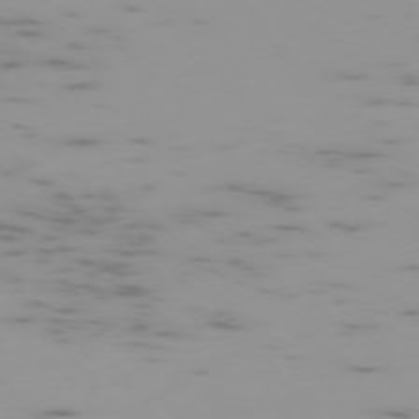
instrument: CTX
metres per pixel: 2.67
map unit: Ap
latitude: -75.6155
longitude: -67.7260
